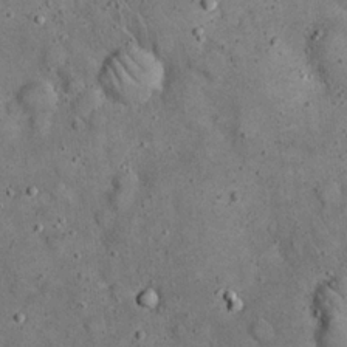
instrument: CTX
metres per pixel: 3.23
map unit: eHh
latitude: 19.9717
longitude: -61.1025
